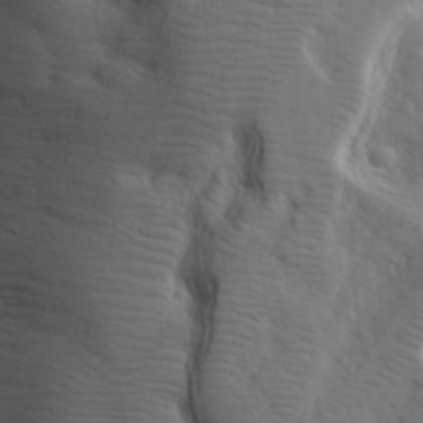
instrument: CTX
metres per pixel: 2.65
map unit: eHh
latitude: 29.7638
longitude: -74.1200
